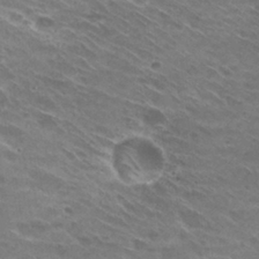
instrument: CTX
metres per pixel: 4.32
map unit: Hto
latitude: 29.6694
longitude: -44.1389
